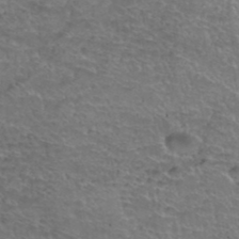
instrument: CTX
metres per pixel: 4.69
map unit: Hto
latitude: 38.7624
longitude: -43.3671
